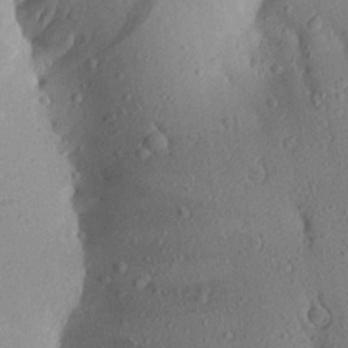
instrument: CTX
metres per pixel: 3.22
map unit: Aa
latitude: 24.0255
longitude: -144.4790
